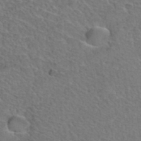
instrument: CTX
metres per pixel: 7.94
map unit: Hto
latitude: 36.7058
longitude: -47.4805
